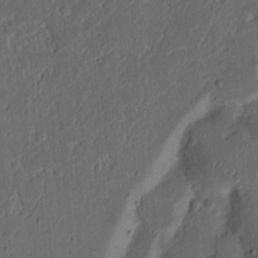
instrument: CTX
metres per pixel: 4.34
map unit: Nhu
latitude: 15.2348
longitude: -74.5735
